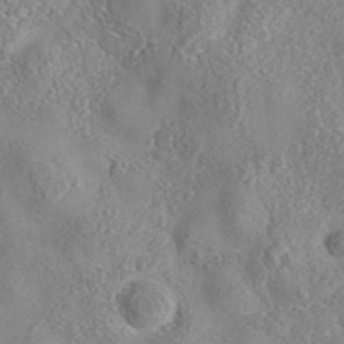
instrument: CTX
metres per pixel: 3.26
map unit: eAb
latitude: 35.9150
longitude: 107.6911
